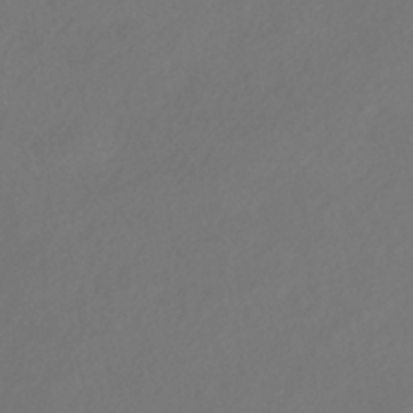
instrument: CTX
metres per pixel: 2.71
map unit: HNhu
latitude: -41.7666
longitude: 106.5007
